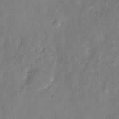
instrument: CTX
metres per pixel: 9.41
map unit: Nhu
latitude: -29.5777
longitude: -78.1956
